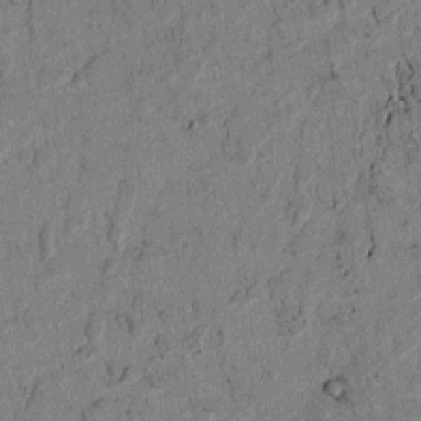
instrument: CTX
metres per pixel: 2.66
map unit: lAvf
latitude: 4.8002
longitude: 168.2172
